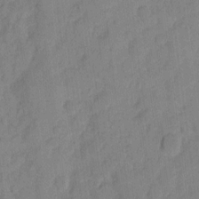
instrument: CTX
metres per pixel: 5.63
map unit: eHh
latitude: 9.8206
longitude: -65.6883
